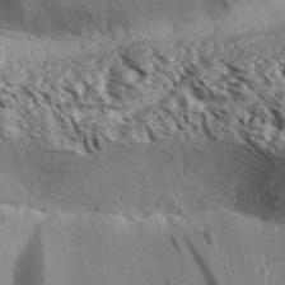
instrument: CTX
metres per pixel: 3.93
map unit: Aa
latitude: 31.7639
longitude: -137.0837
